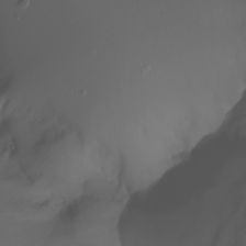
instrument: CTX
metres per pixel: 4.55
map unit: Nhu
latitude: -7.2565
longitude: -80.9325
